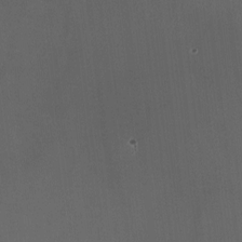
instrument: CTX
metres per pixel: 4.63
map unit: HNhu
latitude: -0.7086
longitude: -0.1200
